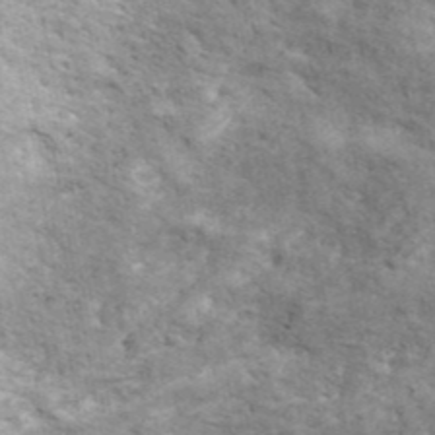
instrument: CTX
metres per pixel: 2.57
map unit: ANa
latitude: 41.7260
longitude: 16.0850
